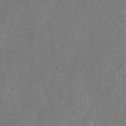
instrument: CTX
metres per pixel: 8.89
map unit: lAvf
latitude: -5.6533
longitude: -114.0822
